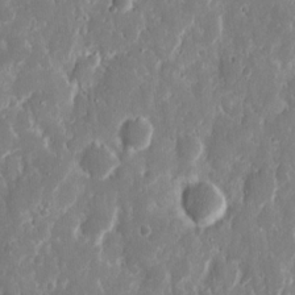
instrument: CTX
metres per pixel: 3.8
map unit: eHh
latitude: 12.0822
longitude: -72.2334
